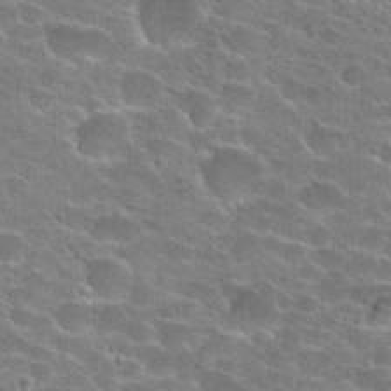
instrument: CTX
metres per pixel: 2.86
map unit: Hto
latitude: 24.4034
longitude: -43.9528
